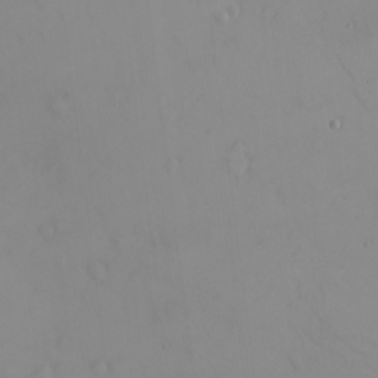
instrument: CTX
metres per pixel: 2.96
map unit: eHh
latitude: -9.2565
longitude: -68.0633
